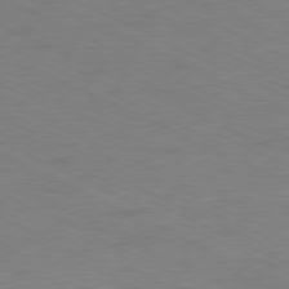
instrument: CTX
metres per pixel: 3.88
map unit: Ap
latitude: -78.3495
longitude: -73.6694
